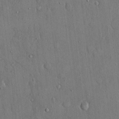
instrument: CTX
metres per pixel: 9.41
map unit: eHh
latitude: 14.8758
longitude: -68.4601
